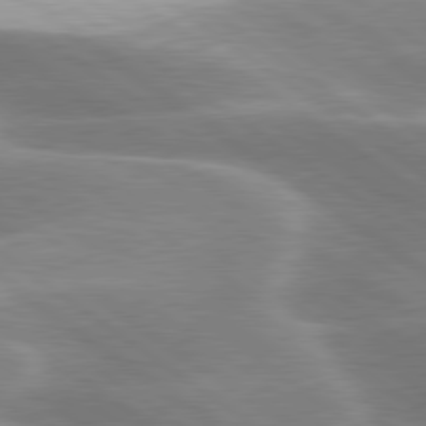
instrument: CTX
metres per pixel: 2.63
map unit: lApd
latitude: 80.0822
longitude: -119.8394
